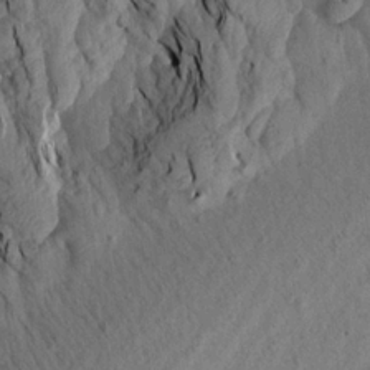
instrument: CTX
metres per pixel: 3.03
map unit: Aa
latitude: 19.2537
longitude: -145.7449
